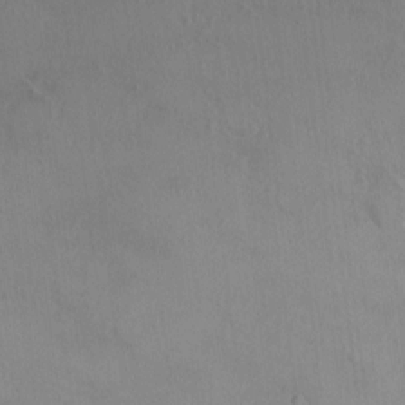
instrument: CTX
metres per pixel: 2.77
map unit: HNhu
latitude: 2.9324
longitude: 6.6896
